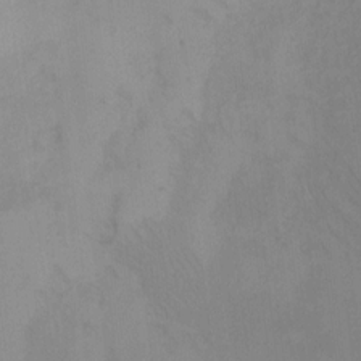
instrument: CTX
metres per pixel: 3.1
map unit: eHh
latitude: -9.1998
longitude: -66.6490
